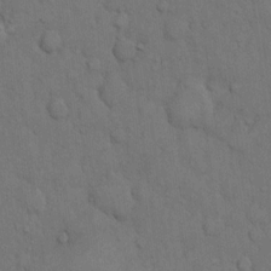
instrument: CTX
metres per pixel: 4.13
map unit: Hto
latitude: 10.8947
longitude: -61.4048
